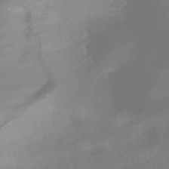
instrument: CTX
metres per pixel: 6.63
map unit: HNhu
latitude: -40.5951
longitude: 100.7841
